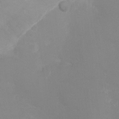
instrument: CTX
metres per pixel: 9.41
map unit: Ht
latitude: -8.8408
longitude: -28.1389
